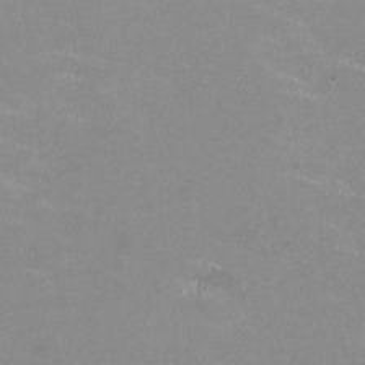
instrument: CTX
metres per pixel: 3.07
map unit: HNhu
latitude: -0.1039
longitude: -2.8380
